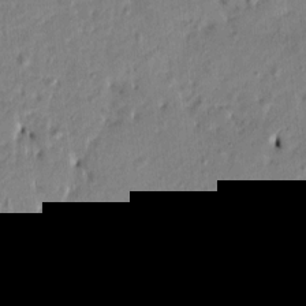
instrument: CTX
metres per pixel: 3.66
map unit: Htu
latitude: 3.2348
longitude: 151.8044
